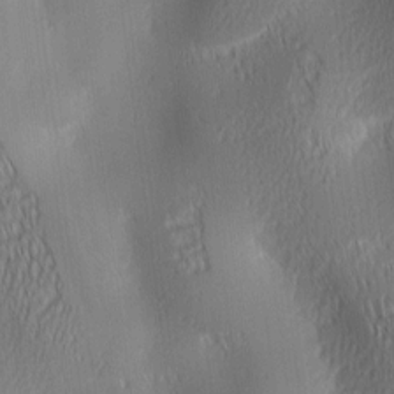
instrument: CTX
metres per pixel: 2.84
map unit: lAa
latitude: 0.8191
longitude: -116.5546
